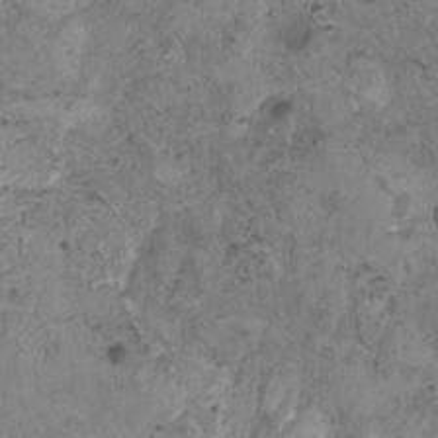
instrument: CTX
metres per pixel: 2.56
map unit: HNhu
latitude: 0.3278
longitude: 3.4076
